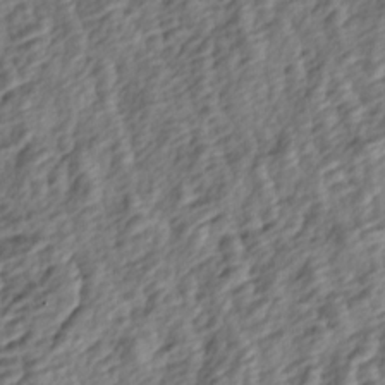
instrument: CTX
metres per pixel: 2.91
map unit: lAa
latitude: -4.7463
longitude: -123.0269
